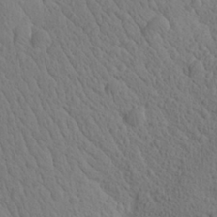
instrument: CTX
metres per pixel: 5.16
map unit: Aa
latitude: 27.9339
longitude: -143.2159
